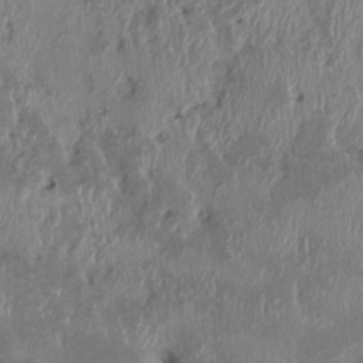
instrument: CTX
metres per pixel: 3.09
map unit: HNhu
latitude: 2.1955
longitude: -6.1011
